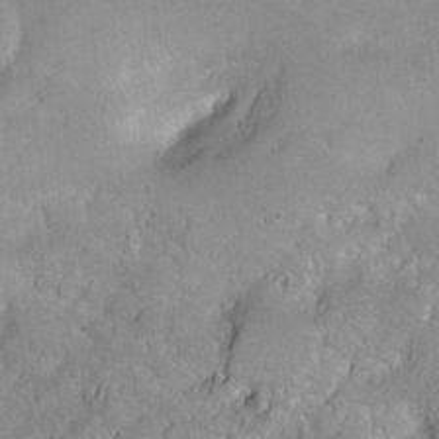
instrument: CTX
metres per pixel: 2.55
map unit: Hto
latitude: 3.2159
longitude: -35.6505
